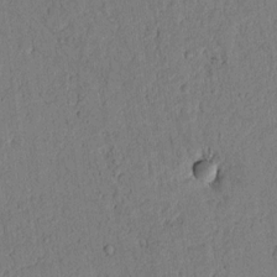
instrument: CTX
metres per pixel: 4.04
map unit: lAvf
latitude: 5.1025
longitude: 169.0864
